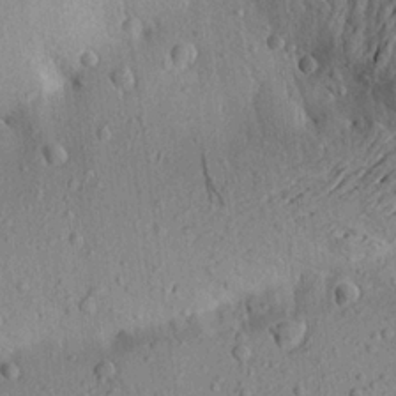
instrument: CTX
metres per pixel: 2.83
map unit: Aa
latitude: 21.0459
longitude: -149.2348
